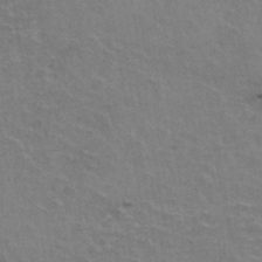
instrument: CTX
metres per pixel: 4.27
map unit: Hto
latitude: 37.5938
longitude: -43.6505
